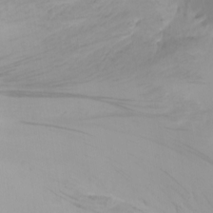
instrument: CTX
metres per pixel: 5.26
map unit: Nhu
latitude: -5.1053
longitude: -86.4790
